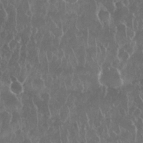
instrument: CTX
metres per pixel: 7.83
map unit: Nhu
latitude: 28.8947
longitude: -63.5938
